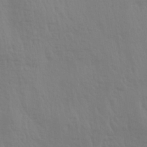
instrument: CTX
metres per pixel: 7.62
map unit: Aa
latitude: 29.4615
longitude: -134.9513
